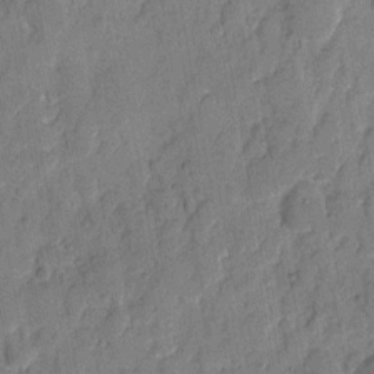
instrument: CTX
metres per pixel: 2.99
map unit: eHh
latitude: 8.6302
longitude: -66.5167
